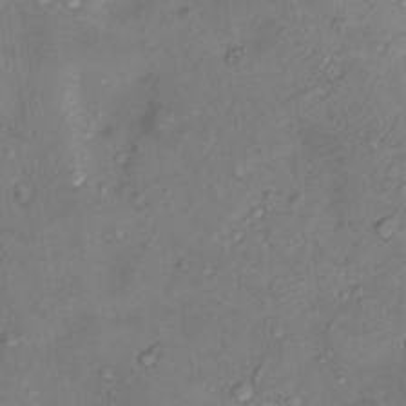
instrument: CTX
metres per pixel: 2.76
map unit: Nhu
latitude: 9.2159
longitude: -25.5182
